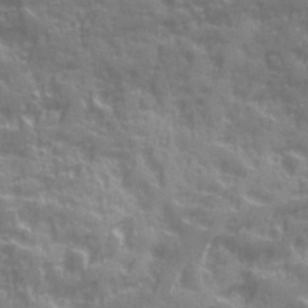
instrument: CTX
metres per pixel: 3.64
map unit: Ave
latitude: 19.8016
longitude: -132.2523
